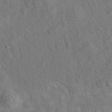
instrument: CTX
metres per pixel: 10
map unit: eAb
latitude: 34.8380
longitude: 110.4629
